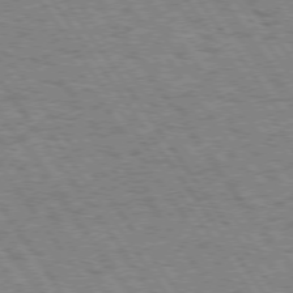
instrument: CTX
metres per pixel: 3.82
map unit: Hpe
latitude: 73.9906
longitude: -139.1403
